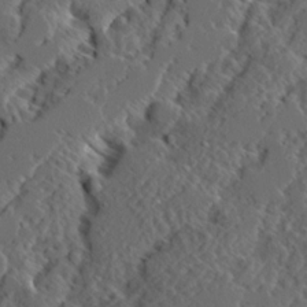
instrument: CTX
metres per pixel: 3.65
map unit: Ave
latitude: 14.4601
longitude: -136.6113
